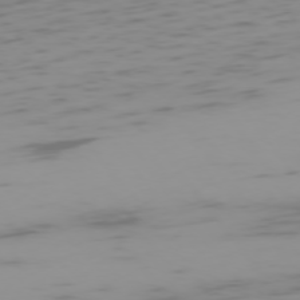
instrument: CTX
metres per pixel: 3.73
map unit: Ap
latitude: -75.3132
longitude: -67.3481
